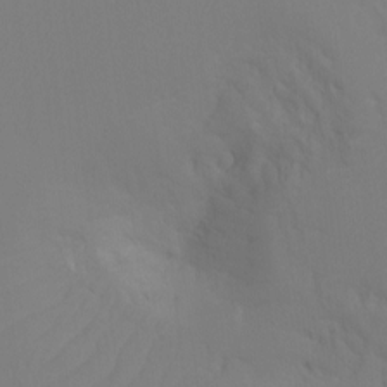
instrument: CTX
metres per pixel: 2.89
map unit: Ht
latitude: -10.2928
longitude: -34.8191
